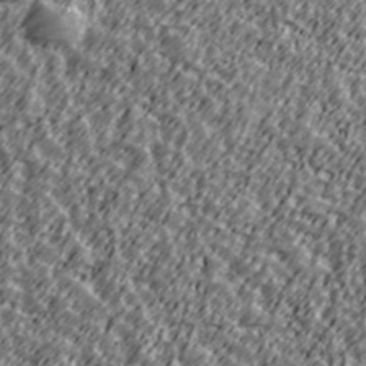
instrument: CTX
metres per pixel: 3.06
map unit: Ave
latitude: 41.7449
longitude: -113.4615
